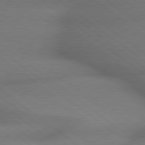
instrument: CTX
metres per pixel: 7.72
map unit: lApd
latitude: 79.3482
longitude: -167.5749
